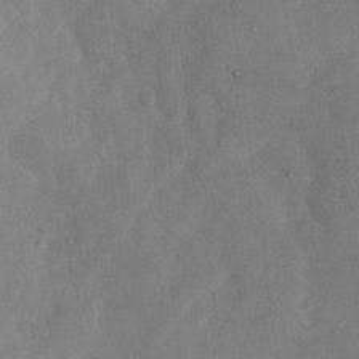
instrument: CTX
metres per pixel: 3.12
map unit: Nhu
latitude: -28.4251
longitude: -58.7057
